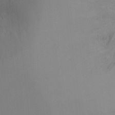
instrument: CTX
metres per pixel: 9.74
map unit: Ht
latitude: -16.6897
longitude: -48.3656
